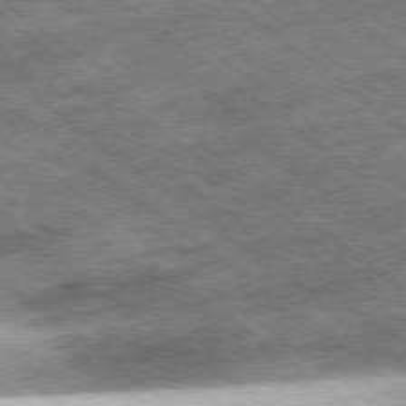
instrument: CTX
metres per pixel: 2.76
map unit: Ap
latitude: -79.2942
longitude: -51.2726
